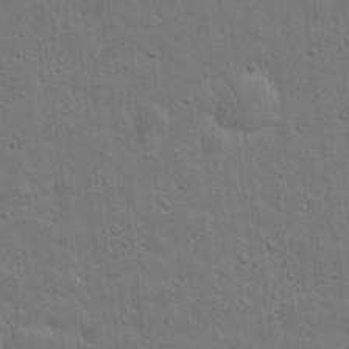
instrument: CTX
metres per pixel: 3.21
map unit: eHh
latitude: 20.1200
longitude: -62.4790
